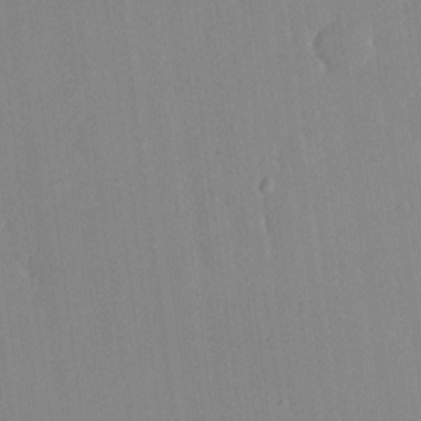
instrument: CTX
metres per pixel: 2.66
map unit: lHvf
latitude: 18.3656
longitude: -112.6490
